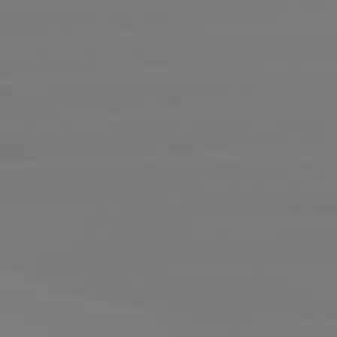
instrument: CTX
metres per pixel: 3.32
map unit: lApd
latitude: 80.6679
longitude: -156.1010
